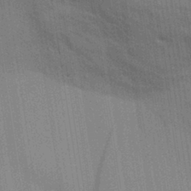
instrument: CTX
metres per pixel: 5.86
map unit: Aa
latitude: 32.7246
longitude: -139.9906
